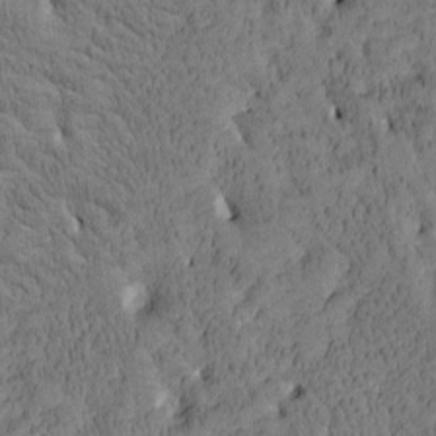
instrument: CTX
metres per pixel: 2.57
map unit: Htu
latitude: -3.5399
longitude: 175.3698
